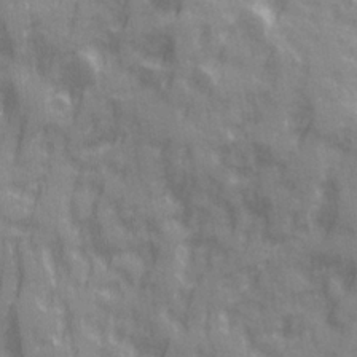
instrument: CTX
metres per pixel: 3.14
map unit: Ave
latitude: 20.2901
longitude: -132.4790
